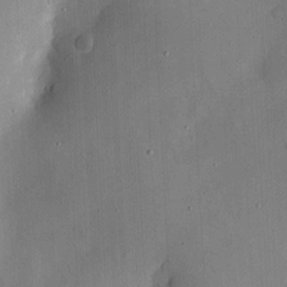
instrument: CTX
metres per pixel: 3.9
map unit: eHh
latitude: 4.8947
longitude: -68.8002
